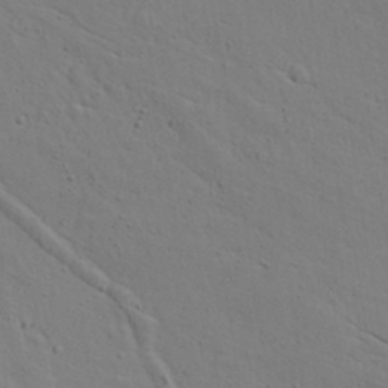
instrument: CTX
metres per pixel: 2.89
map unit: Aa
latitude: 16.8380
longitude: -125.5371
